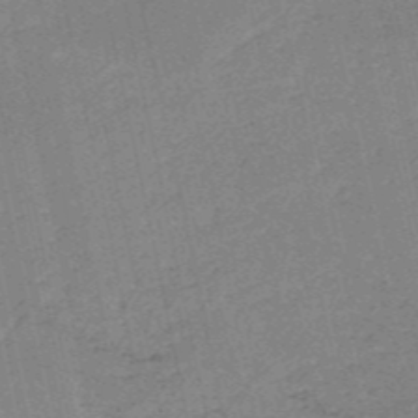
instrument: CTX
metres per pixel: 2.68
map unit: HNb
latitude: -53.4076
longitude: -39.8583
